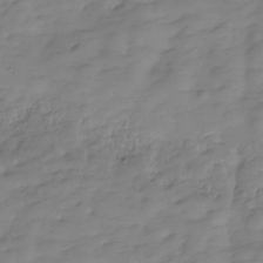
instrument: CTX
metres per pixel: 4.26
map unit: Hve
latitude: -29.7478
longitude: 90.9542
